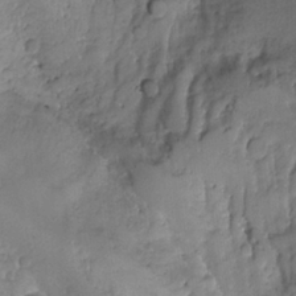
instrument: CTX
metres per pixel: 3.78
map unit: Nhu
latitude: -12.7652
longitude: -73.9151
